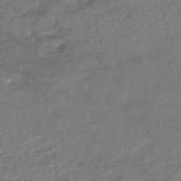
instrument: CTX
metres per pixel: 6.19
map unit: HNhu
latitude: -46.1039
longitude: 102.4629
